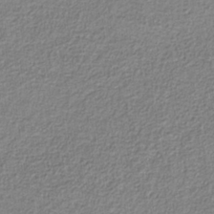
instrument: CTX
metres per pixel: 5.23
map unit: eAb
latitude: -37.6344
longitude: 52.7085
